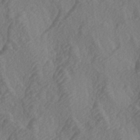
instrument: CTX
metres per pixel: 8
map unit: lAa
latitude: -4.1794
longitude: -123.4048
